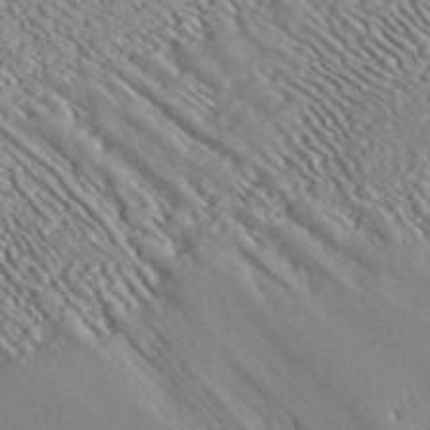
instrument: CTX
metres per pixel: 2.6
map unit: ANa
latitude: 40.0633
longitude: 30.5385
